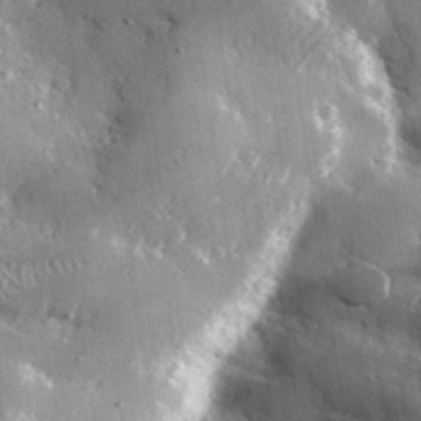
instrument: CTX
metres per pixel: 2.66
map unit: lHvf
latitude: 31.4994
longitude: -92.3089
